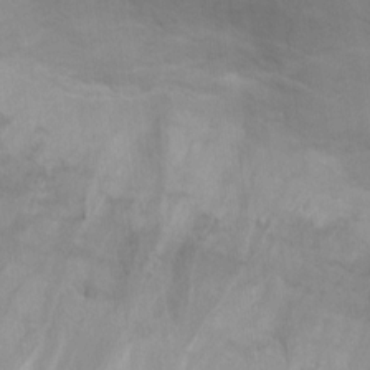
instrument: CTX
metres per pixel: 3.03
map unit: Ht
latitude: 10.4223
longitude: -32.7813
